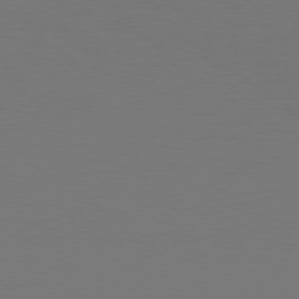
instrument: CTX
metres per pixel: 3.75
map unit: Hpe
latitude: 78.6869
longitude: -128.9514
